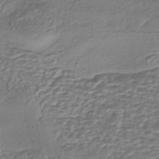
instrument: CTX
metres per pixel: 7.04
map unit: eHh
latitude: -43.4265
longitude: 120.9541
